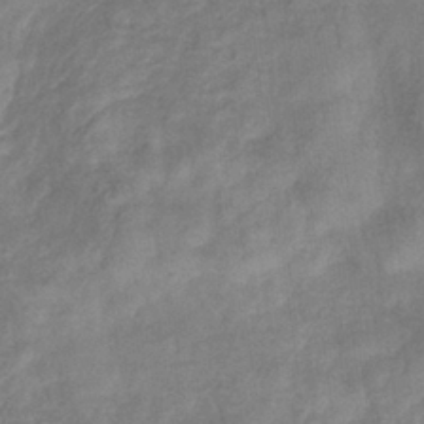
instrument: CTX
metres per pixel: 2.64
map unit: eHb
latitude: -32.7652
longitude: 75.1620
